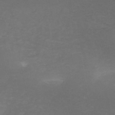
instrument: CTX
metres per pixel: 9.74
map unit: HNb
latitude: -50.1039
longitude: -44.1766
